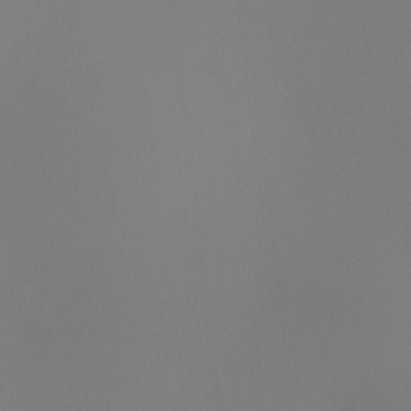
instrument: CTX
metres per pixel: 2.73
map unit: HNhu
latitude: 10.1011
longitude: 11.7856
